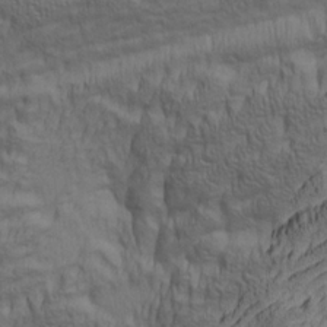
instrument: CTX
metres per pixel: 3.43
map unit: lAa
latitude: 5.2537
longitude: -115.3481
